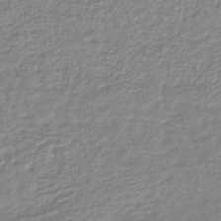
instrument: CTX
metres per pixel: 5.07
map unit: lHb
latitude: -42.1983
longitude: 73.1620
